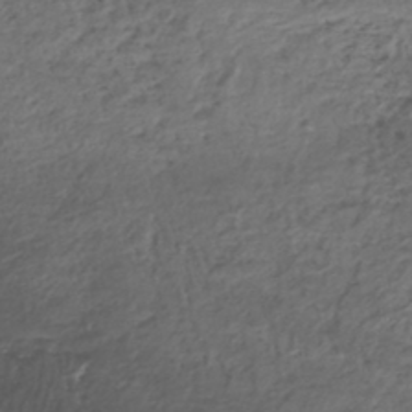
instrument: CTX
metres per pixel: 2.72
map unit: ANa
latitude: -42.4628
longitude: 108.8030
